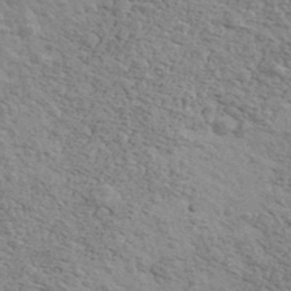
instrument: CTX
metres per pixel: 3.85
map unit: Ave
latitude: 41.4615
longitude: -109.1781
